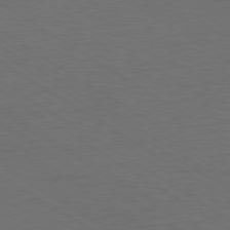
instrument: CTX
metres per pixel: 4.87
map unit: Ap
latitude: -79.7288
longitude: -52.4412
